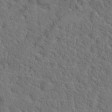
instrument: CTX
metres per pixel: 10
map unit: Hto
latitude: 18.9324
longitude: -34.9891
